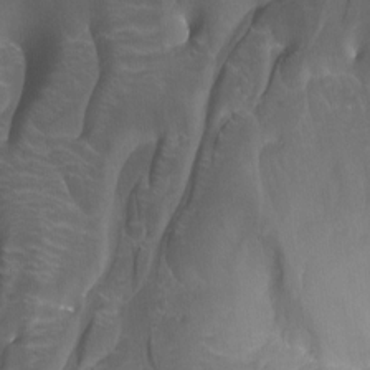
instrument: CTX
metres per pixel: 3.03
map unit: Nhu
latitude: -13.1053
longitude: -64.7625
